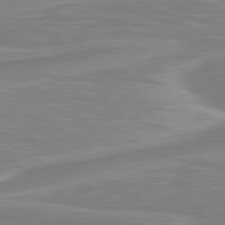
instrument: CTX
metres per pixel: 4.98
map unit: lApd
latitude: 80.5924
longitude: 173.5399
